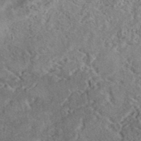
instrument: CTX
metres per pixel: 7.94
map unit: eAb
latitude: 41.2159
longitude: 103.5021
